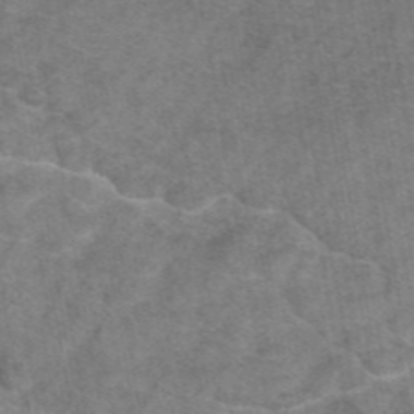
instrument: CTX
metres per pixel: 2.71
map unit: eAb
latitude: 46.6869
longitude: 101.8989
